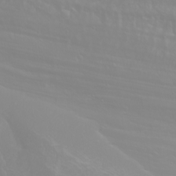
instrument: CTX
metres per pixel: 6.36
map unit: Htu
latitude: -4.3684
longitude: -88.7813
